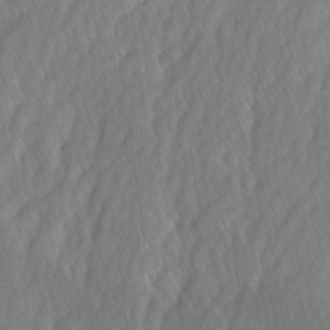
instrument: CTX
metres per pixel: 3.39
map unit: Ave
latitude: -1.1054
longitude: -113.5182
